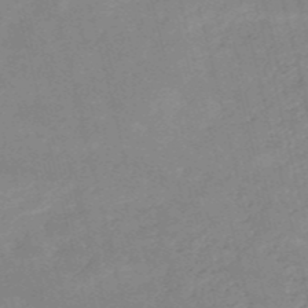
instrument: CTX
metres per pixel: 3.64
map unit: HNb
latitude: -53.4265
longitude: -36.9325
